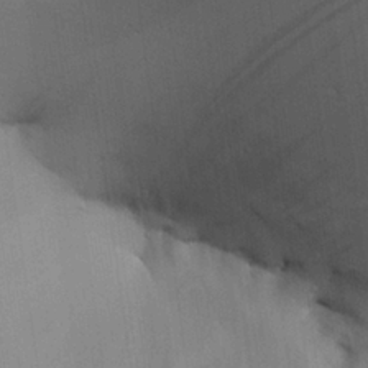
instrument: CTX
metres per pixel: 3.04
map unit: Aa
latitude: 25.7260
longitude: -129.7638
